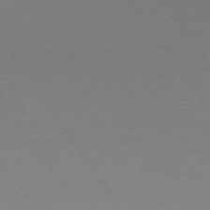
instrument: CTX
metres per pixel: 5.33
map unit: Ap
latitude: -73.4643
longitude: -72.1011
